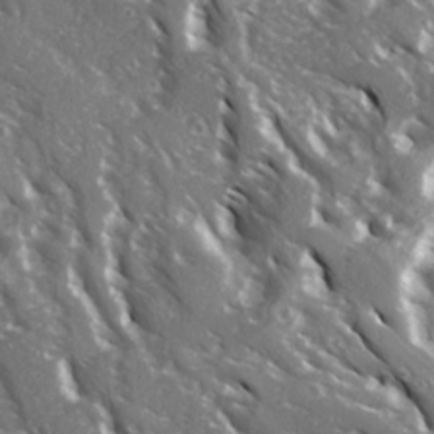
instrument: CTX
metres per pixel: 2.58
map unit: Ave
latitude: 15.5372
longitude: -130.8758
